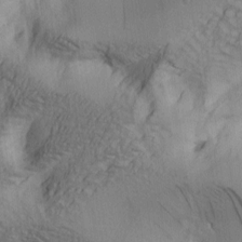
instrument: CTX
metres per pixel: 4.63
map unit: lAa
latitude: 4.6868
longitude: -114.1955
